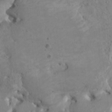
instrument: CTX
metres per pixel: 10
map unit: HNhu
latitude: 4.3089
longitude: -3.9150
